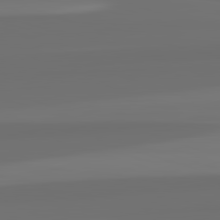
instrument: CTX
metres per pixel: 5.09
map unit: lApd
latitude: 82.8946
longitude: 162.1605
